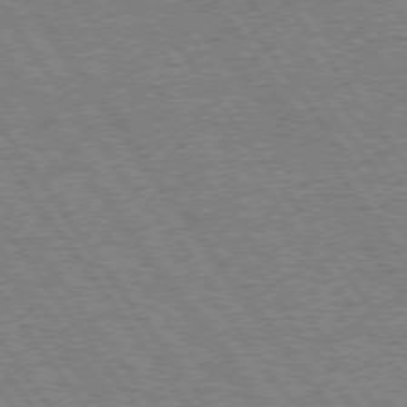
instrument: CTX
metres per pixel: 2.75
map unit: Hpe
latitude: 74.5168
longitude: -139.0836
